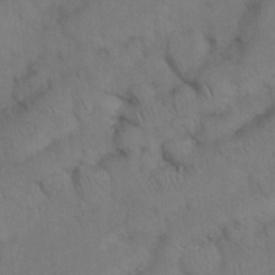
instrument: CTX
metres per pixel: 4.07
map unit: Nhu
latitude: 27.0459
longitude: -70.8758
